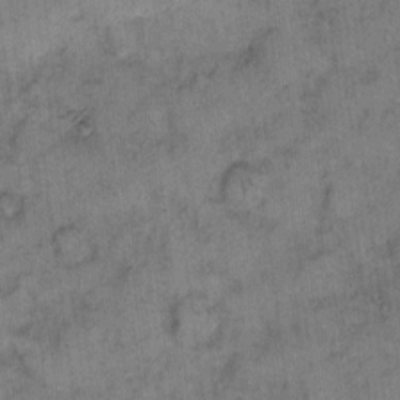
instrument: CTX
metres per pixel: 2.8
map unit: eHh
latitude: 9.8772
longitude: -63.3860
